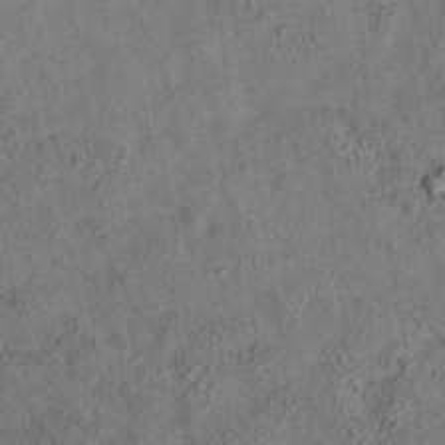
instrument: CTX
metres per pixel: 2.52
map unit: eAb
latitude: 35.5560
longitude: 115.5966
